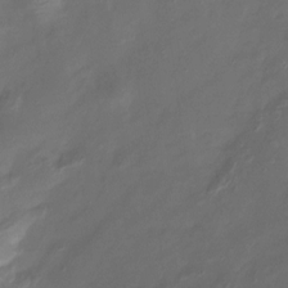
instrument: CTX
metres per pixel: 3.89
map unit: Htu
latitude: -13.9556
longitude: -44.8569
